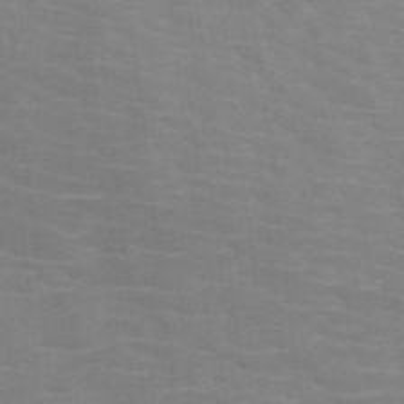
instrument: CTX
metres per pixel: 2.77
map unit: HNb
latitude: -46.5196
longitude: -45.8772
